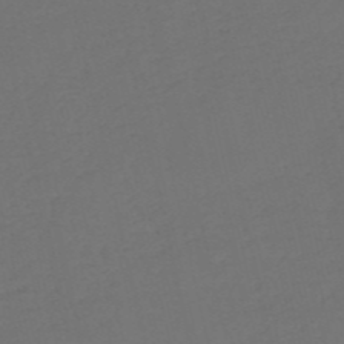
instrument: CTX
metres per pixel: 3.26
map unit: HNb
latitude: -54.3495
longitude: -50.1388
